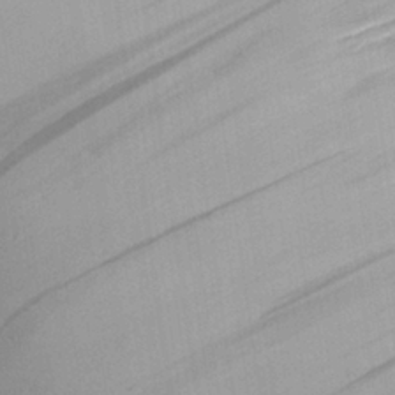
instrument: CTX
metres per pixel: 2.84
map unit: Aa
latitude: 27.9339
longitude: -135.1781
